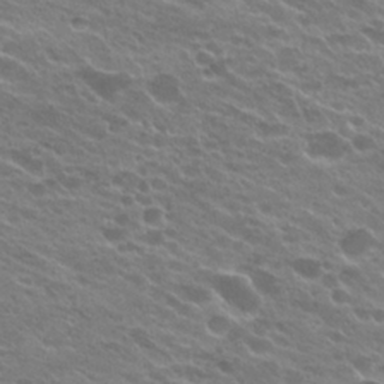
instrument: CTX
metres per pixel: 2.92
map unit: Hto
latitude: 23.7638
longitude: -37.3860
